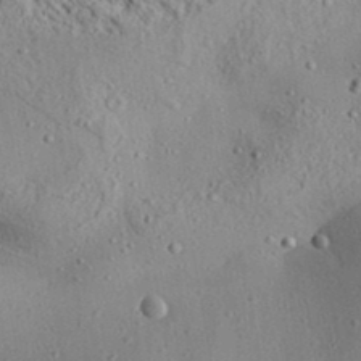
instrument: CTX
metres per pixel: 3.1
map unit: Aa
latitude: 32.1011
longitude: -134.5357
